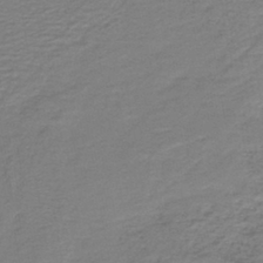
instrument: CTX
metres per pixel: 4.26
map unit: lHb
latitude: -41.6344
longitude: 53.7288
